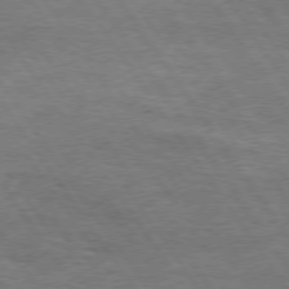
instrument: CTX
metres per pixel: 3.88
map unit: Hpe
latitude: 74.9514
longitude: -142.1767
